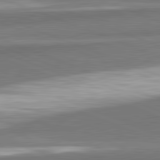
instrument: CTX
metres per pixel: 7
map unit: lApd
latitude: 82.4034
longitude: 160.7463
